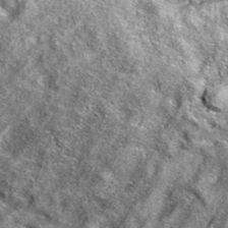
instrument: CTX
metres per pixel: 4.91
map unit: eAb
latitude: 36.8758
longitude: 106.9542
